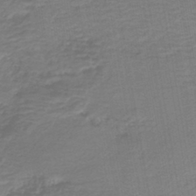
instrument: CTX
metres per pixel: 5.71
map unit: HNb
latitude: -42.1983
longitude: 51.4454
